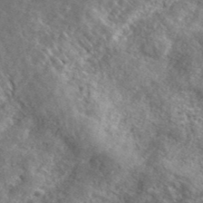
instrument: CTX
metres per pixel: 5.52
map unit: ANa
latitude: 40.0444
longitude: -89.5749
